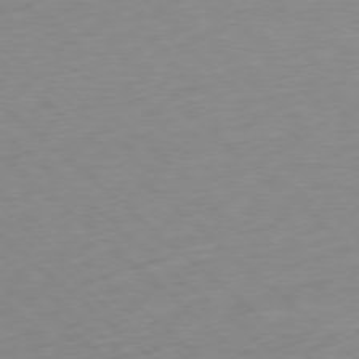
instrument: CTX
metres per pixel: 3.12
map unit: Ap
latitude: -77.9178
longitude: -91.0647
